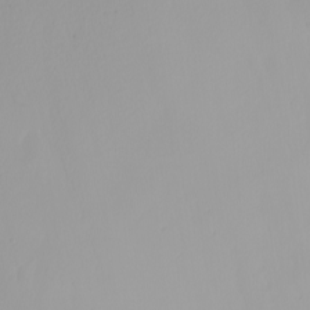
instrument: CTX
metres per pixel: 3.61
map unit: Nhu
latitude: -5.1998
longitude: -94.5357
